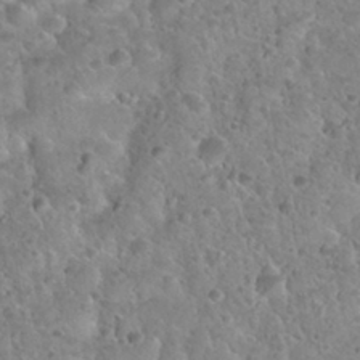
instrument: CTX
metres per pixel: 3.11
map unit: Nhu
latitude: 31.4616
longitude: -52.1956
